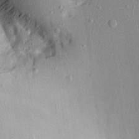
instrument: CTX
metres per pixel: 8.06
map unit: Aa
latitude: 19.5182
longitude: -145.9528
